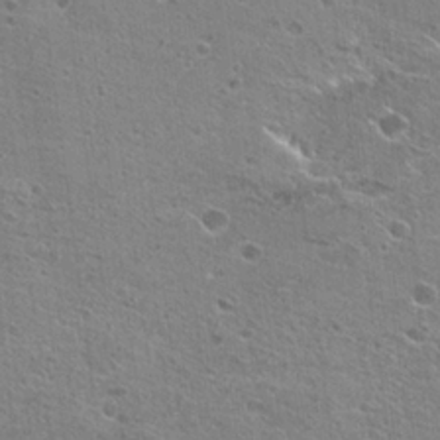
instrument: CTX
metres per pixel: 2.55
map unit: Hto
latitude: 22.9514
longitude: -42.4790
